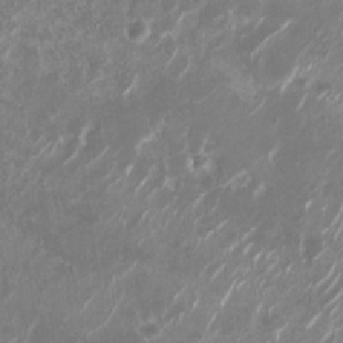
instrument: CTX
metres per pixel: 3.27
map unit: Nhu
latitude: -29.6155
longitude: -70.3467
